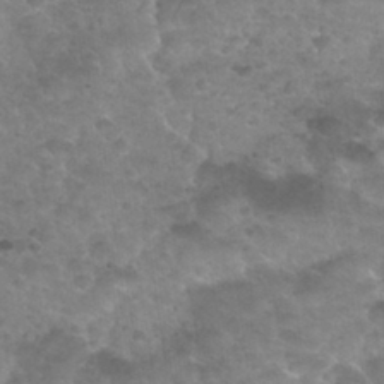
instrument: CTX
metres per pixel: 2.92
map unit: Nhu
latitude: 30.5357
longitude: -52.3090
